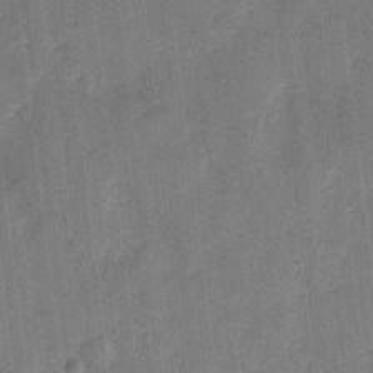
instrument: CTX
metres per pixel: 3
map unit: eHh
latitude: 11.5371
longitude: -68.7813
